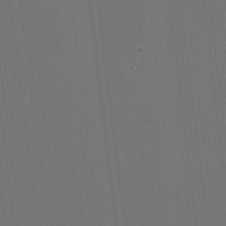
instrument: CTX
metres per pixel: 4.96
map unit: HNhu
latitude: -2.1605
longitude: -6.1011
